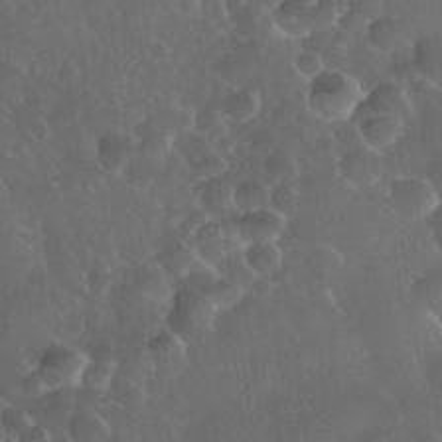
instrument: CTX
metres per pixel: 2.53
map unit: Nhu
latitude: 27.9339
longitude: -65.7827
